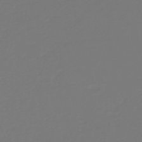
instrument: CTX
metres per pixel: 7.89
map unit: HNb
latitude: -46.6329
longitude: 56.6140
